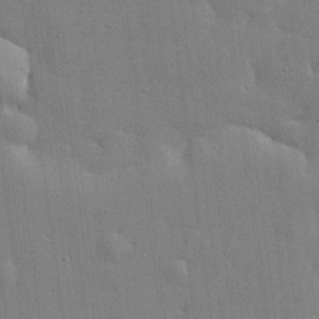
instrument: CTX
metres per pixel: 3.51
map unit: lHvf
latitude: 23.8016
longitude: 142.6896
